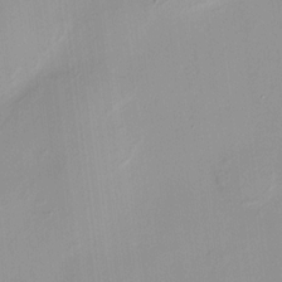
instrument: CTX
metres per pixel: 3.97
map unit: HNhu
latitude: 11.5371
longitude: 9.5399
